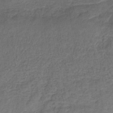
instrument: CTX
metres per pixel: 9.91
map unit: lHb
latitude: -42.6140
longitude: 79.7288
